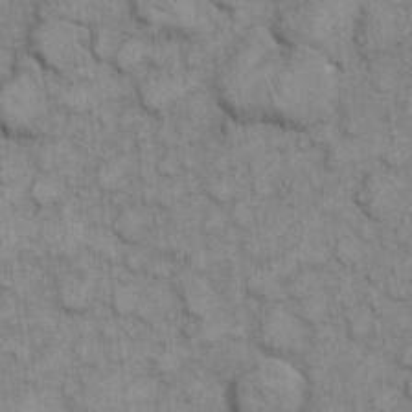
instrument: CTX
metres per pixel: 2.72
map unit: eHh
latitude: 7.2159
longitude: -64.3467
